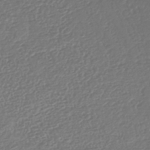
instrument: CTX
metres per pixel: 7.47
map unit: HNhu
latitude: -43.9367
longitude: 100.8030
